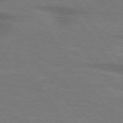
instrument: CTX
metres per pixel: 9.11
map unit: lApd
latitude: 75.3671
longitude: -59.7450
